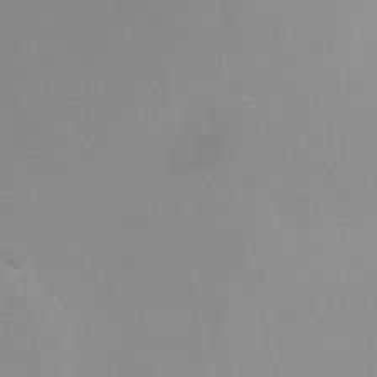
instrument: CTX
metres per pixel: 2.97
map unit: Ht
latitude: -6.6329
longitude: -33.8394
